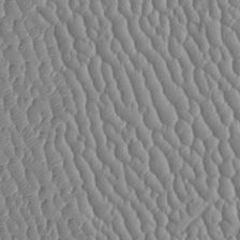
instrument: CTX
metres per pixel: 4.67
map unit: Htu
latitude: -5.7099
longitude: 155.9178
